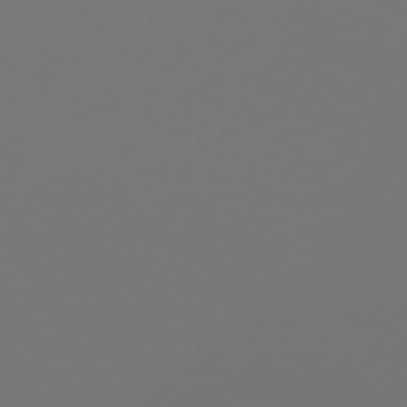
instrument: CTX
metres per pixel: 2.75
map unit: Hpe
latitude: 76.5168
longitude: -137.2726
